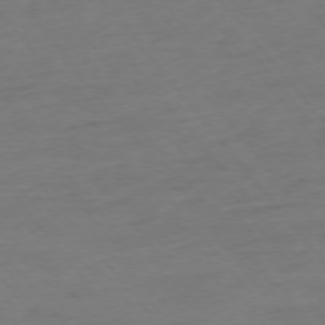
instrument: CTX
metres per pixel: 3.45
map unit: Ap
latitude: -75.7478
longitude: -83.1214
